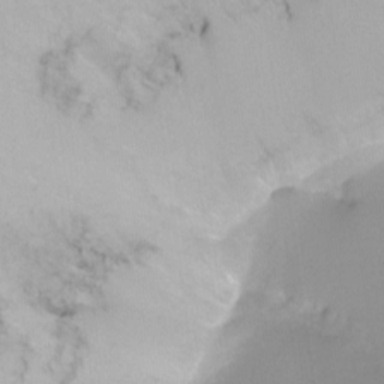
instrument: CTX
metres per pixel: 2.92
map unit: Ht
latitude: -6.4440
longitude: -29.3481
